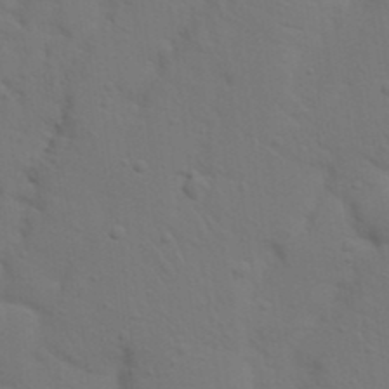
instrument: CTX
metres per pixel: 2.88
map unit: Nhu
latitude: 22.9136
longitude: -73.2537
